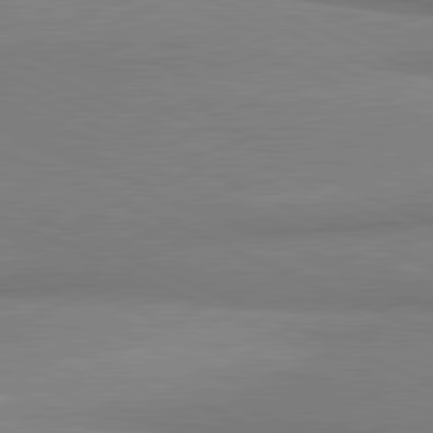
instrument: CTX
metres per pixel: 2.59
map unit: lApd
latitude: 81.2726
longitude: 165.5966
